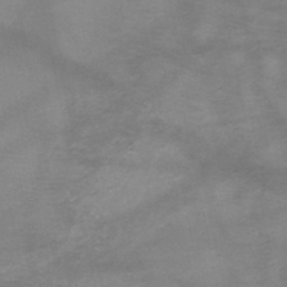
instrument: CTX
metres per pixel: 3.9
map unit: HNb
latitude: -49.5022
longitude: -42.4412
